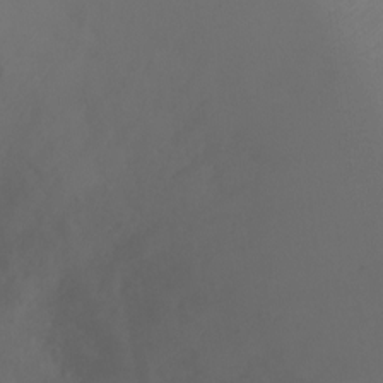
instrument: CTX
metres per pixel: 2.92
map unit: Ht
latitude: -4.5951
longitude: -26.2334
